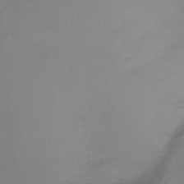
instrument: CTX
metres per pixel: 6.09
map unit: Ht
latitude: -16.1228
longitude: -42.8569
